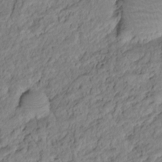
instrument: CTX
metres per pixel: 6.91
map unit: HNhu
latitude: -20.6518
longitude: 85.3131
